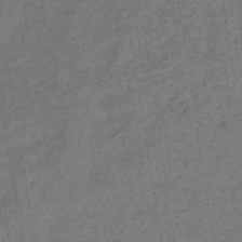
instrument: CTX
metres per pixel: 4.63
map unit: lHb
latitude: -37.5210
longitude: 71.0298
